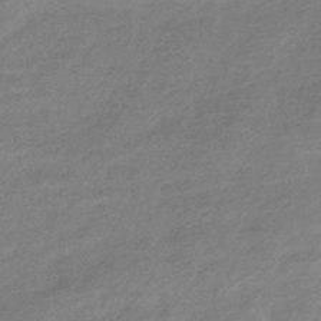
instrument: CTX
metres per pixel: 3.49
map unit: HNhu
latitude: -44.6896
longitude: 93.4643
